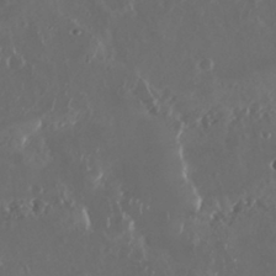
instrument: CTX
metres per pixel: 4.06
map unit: Nhu
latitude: 29.5182
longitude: -58.3845
